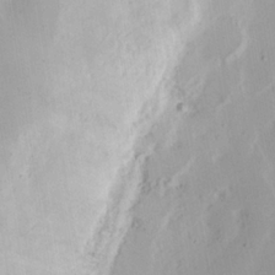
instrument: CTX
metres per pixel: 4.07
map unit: Nhu
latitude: 17.2915
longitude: -73.9906
